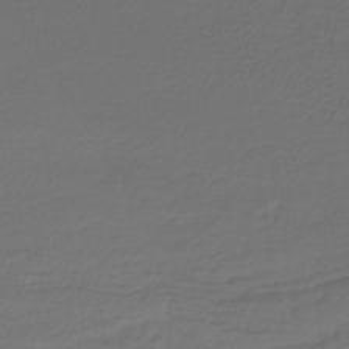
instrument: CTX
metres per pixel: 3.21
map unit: lHb
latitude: -43.4832
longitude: 61.6344
